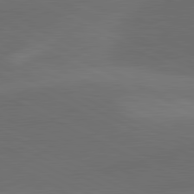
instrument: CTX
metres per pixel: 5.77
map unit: lApd
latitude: 81.2726
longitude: 126.9163
